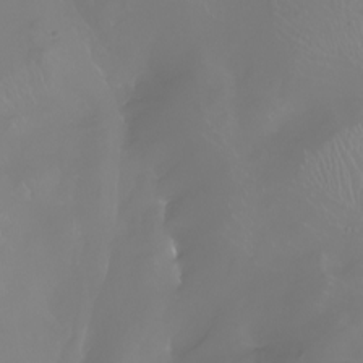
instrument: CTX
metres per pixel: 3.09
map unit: Nhu
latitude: -8.8030
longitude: -93.5560
